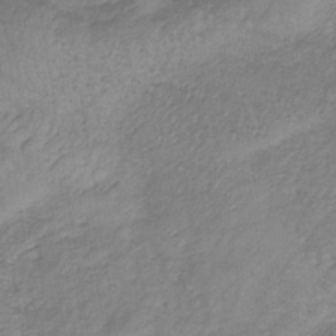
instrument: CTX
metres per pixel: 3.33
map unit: lHb
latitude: -35.4643
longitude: 72.6518
